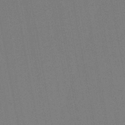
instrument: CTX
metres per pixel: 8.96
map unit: lHb
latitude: -43.6532
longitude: 67.5777
